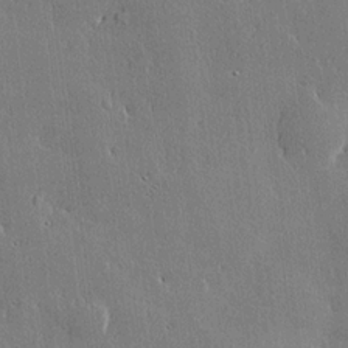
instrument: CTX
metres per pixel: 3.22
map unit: lHvf
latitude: 20.0255
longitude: 145.5777
